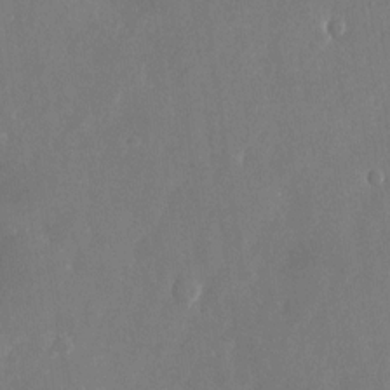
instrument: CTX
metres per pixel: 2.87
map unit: Nhu
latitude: -25.6722
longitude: -70.6112
